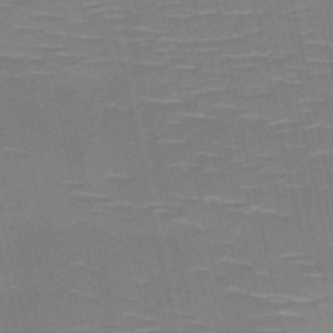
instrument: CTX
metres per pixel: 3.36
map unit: HNb
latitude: -50.6329
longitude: -45.6316
